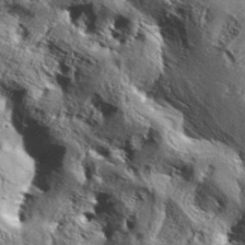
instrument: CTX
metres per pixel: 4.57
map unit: Aa
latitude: 34.3656
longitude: -135.1025
